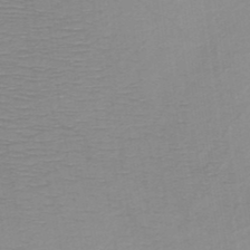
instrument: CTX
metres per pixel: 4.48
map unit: HNb
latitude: -48.5574
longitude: -44.9136
